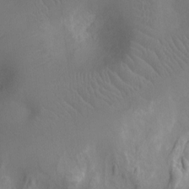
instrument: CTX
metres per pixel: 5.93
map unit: Nhu
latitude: -10.9731
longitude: -21.6505
